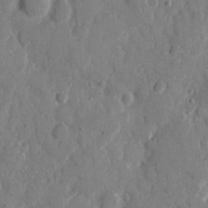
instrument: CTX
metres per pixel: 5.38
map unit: eHh
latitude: 8.9892
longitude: -67.1781
